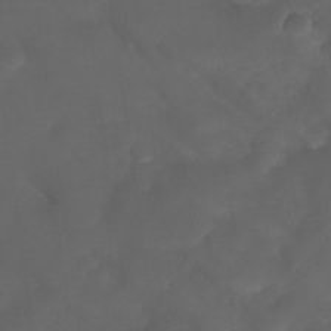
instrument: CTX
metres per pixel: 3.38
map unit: Nhu
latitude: 28.4034
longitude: -55.9150
